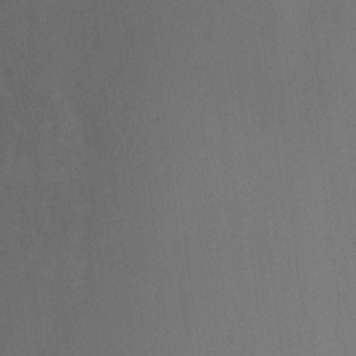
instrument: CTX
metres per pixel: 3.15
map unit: Hto
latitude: -10.4440
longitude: -36.5168
